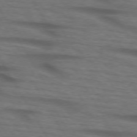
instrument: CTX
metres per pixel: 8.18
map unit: lApd
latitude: 73.5560
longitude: -73.5560
